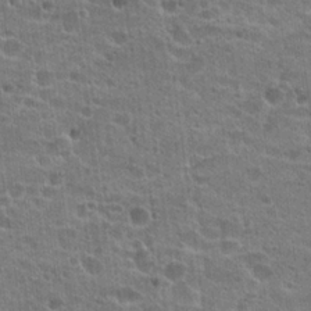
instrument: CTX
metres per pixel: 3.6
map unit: Hto
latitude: 22.6868
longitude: -43.0647
